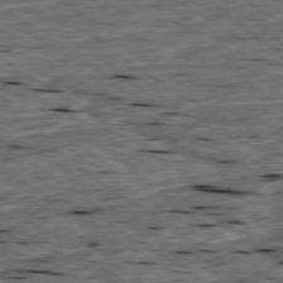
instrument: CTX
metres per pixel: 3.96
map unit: Ap
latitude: -79.2942
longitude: -90.5924
